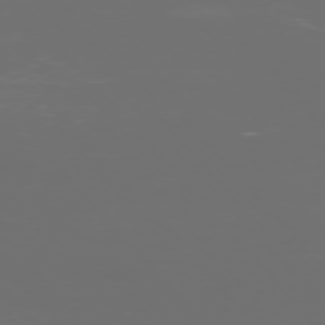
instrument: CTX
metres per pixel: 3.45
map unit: Ap
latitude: -76.3117
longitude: -73.6694
